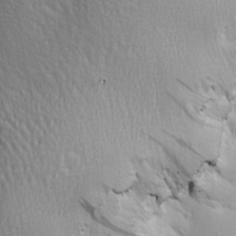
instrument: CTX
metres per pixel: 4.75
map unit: lAa
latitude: 1.2348
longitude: -115.8016
